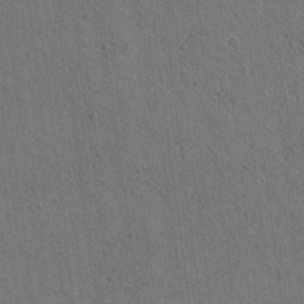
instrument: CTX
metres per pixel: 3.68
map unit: lAvf
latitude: 7.9339
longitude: 167.5588
